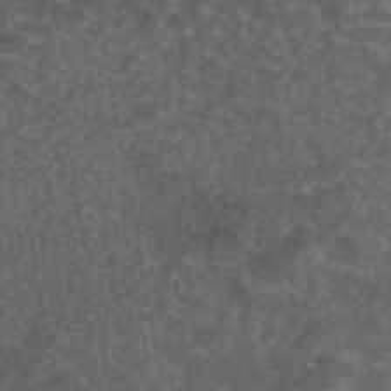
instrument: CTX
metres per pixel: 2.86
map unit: eAb
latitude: 45.4426
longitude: 122.5385
